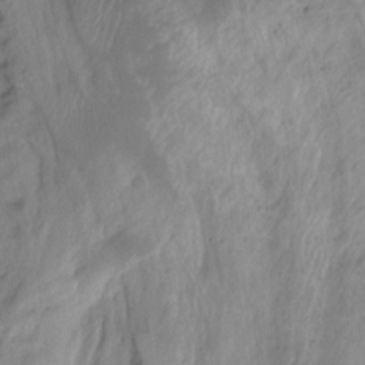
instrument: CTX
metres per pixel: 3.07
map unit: Hto
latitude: -8.4629
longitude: -44.4223
